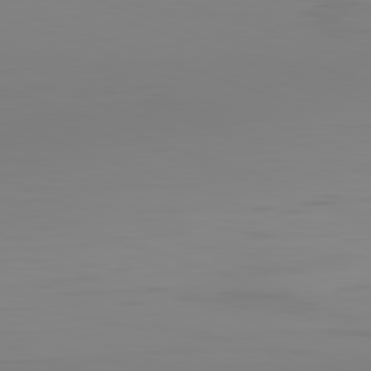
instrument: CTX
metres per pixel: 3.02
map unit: Hpe
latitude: -82.4629
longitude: 8.8408
